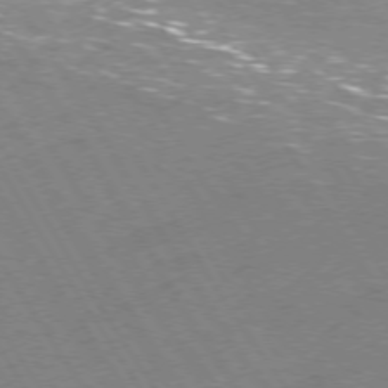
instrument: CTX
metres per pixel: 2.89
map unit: Ap
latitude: -75.9367
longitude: -65.7639
